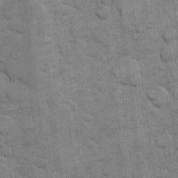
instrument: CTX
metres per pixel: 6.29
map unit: eHh
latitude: 11.2915
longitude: -65.1214
